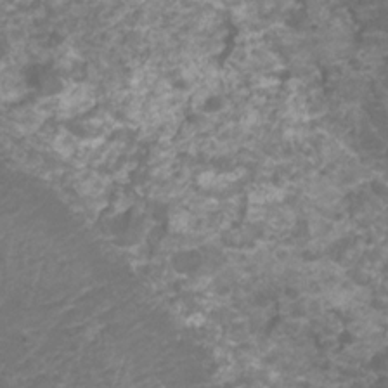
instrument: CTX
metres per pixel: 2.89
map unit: Nhu
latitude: 4.6113
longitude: -17.7450
